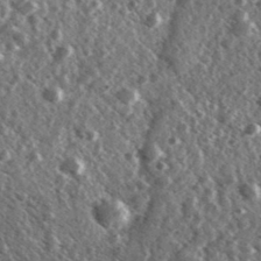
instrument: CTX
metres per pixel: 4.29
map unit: Ave
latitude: 37.8206
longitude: -107.7639
